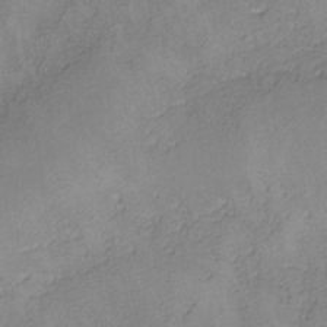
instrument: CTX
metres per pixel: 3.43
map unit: lHvf
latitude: -13.5777
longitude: -103.6316
